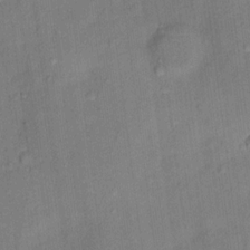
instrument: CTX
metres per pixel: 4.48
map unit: Hto
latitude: 15.5560
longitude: -39.9339
